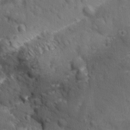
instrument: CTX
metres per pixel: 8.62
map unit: Ave
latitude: -9.8800
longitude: -119.6127
